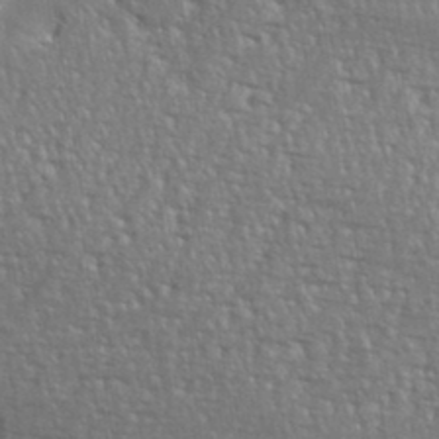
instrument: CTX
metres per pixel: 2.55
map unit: eHh
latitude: 36.1956
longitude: -132.8002
